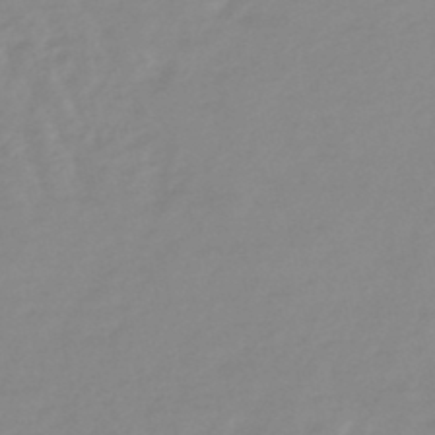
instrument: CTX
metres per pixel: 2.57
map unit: lHb
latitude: -48.0283
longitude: 77.5210
